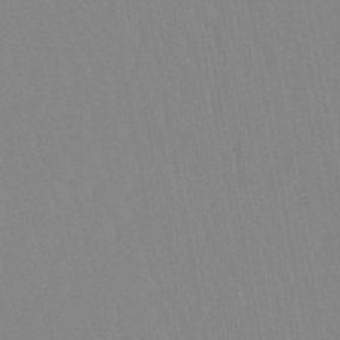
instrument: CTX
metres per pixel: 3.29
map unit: eHb
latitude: -49.7478
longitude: 74.4440
